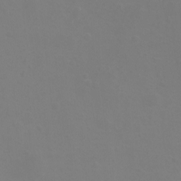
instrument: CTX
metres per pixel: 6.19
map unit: eHh
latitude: -12.1984
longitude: -60.0822
